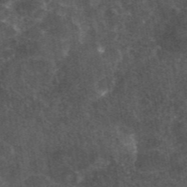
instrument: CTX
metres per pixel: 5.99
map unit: eAb
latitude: 45.4804
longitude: 122.6519
